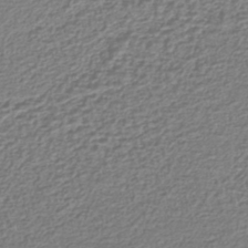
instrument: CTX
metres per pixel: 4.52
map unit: lHb
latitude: -42.9352
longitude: 71.9745
